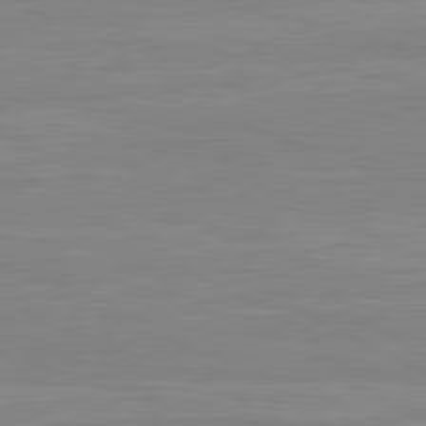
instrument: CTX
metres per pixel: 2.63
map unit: lApd
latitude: 80.8380
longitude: 170.6897
